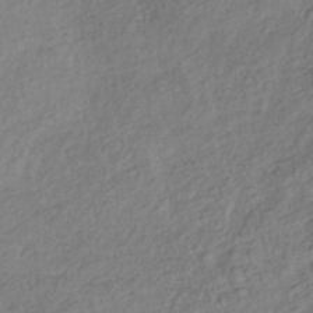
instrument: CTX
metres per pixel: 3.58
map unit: lHb
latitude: -38.4440
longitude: 69.7288
